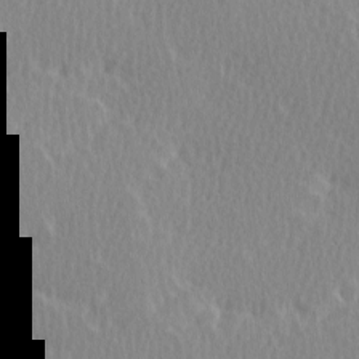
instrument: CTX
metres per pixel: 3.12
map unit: Ave
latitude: -0.4062
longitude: -114.4978
